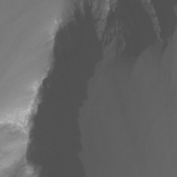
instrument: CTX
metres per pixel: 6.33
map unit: Nhu
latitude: -13.6344
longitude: -63.1026
